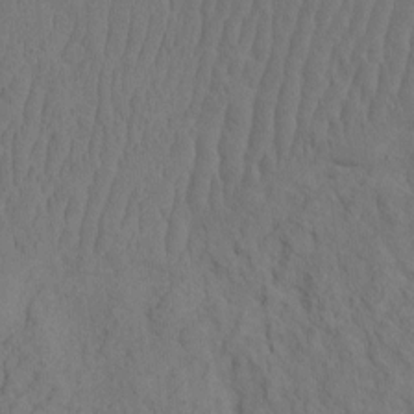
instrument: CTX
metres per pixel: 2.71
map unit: eHh
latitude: -2.2361
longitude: 18.6707
